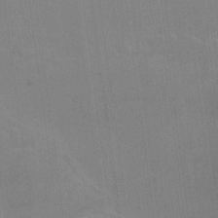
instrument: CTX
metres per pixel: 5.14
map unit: Nhu
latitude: -7.8800
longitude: -67.6316
